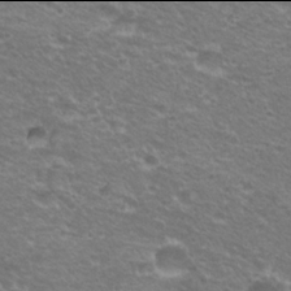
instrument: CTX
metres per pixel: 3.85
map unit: Hto
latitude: 21.9906
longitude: -32.8947
